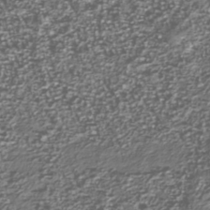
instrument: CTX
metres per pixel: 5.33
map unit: Nhu
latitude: -39.6155
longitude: -81.9339
